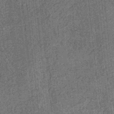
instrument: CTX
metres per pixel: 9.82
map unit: eHb
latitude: -35.1998
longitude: 79.3509
